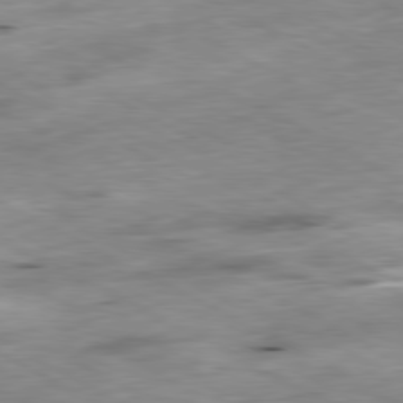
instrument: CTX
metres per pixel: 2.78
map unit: Ap
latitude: -80.9353
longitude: -80.8380
